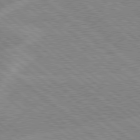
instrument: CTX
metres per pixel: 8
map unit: Hpe
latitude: 78.4223
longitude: -160.2333
